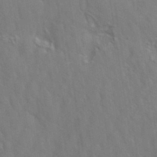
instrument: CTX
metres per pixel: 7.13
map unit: eAb
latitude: 34.7057
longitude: 111.4832
